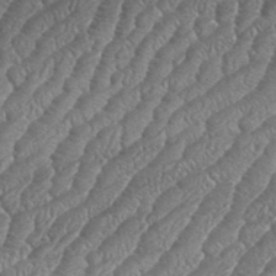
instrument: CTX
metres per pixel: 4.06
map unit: eHh
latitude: 36.9325
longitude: -137.3482
